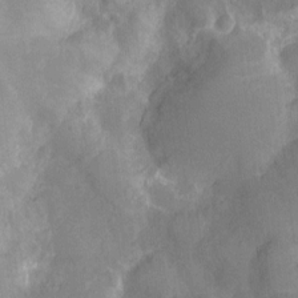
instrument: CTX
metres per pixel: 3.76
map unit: Nhu
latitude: -13.4455
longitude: -24.3089
